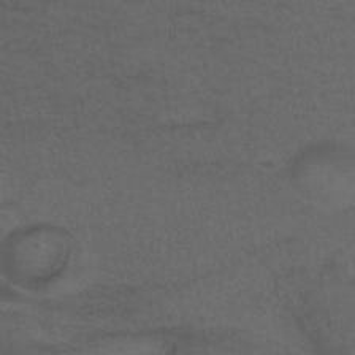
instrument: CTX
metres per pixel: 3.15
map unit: ANa
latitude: 40.2522
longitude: 29.1620
